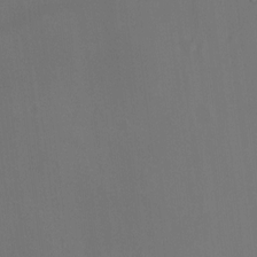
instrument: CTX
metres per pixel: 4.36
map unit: HNhu
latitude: 8.4601
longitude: -0.4790
